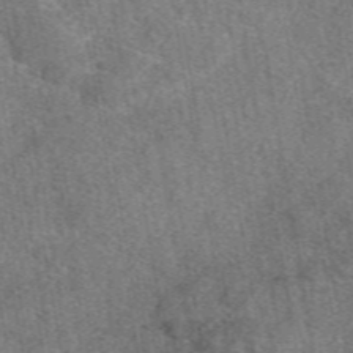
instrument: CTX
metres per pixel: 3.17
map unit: eAb
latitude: 48.3467
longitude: 108.9731
